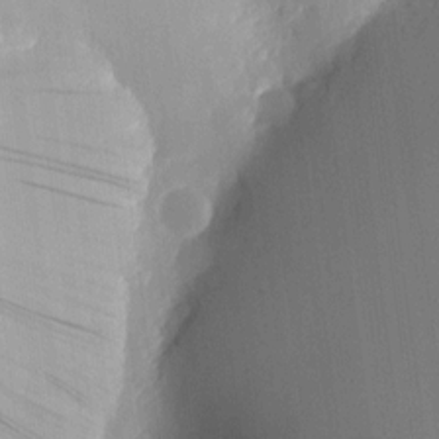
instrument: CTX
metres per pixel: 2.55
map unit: HNhu
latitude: 10.8191
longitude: 15.9367
